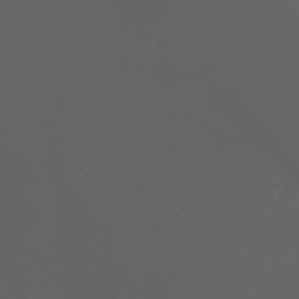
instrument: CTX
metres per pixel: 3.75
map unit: eHh
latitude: -2.9730
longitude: 20.1228
